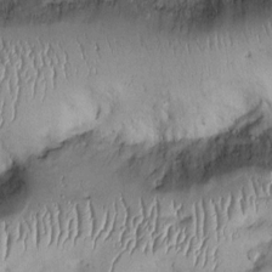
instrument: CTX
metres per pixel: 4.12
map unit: Htu
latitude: 2.1578
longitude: 148.1795
